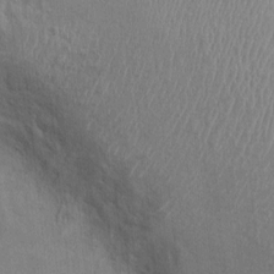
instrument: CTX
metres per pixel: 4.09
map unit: Ht
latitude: -2.6329
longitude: -14.8191
